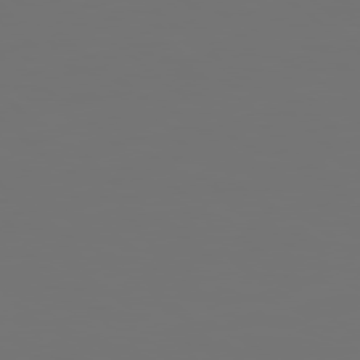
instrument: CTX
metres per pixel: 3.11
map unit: Hpe
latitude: 78.4412
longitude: 177.3699
